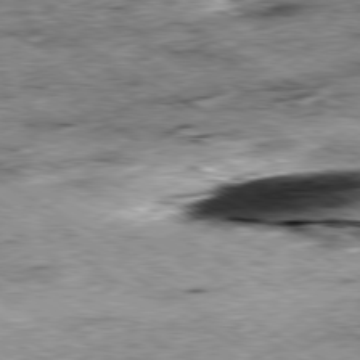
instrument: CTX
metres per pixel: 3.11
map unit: Ap
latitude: -80.2551
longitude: -50.4790
